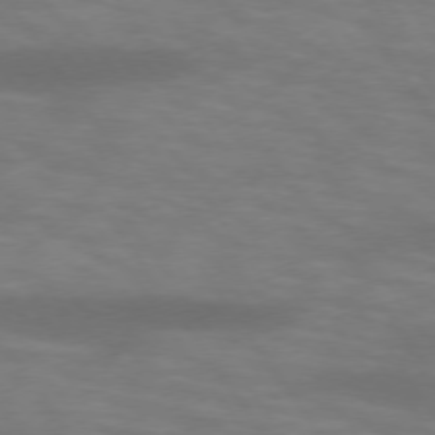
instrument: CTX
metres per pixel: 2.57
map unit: lApd
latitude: 74.3089
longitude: -54.4034
